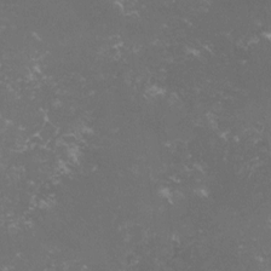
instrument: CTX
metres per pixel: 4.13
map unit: lHvf
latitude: -15.0865
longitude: -100.4223
